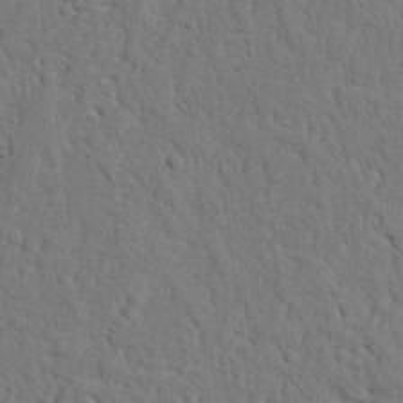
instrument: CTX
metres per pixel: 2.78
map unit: Nhu
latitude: 21.2348
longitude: -76.8380
